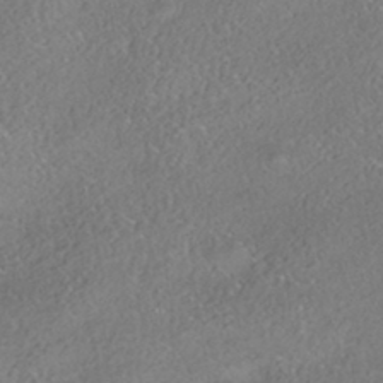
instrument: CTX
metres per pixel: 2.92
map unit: HNhu
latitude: -42.0849
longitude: 103.6344
